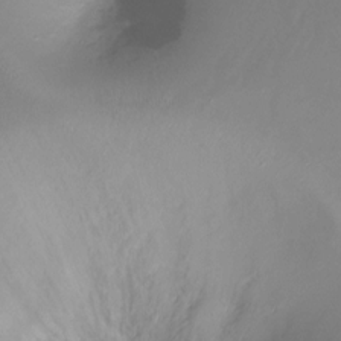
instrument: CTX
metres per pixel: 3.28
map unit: Ht
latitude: -16.6141
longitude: -45.0647
